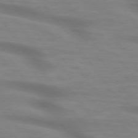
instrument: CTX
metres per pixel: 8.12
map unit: lApd
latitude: 74.9514
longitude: -60.0633
